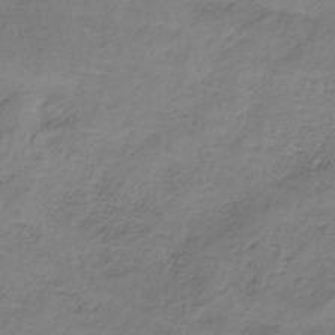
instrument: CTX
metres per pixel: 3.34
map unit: HNb
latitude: -33.7478
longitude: 58.2928
